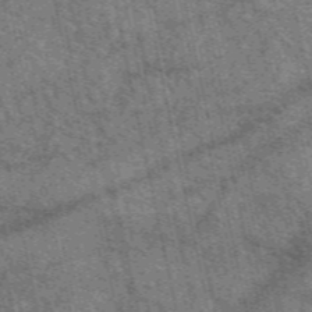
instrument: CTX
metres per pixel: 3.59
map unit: eAb
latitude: 50.9135
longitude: 114.3117
